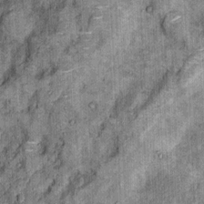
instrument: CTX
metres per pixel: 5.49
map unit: Nhu
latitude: 5.4804
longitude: -23.8394
